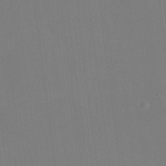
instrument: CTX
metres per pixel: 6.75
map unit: HNhu
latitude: 5.0269
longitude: 12.5007
